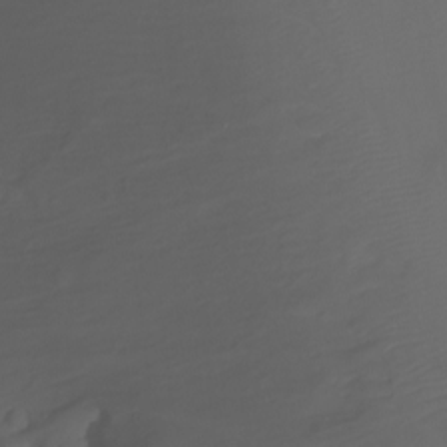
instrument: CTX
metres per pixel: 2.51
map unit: Nhu
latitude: -10.0661
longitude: -68.9324
